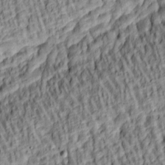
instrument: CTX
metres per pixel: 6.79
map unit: lAa
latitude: 5.1214
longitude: -115.8394
